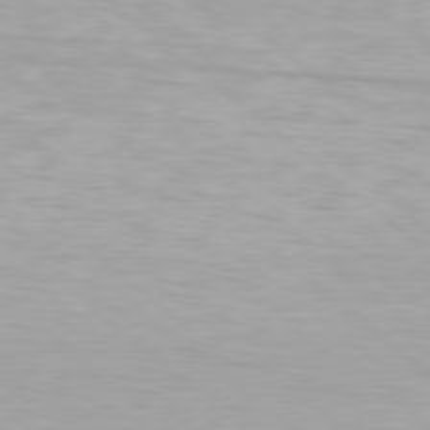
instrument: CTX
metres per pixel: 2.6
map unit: Hpe
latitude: 77.9717
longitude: -133.8017
